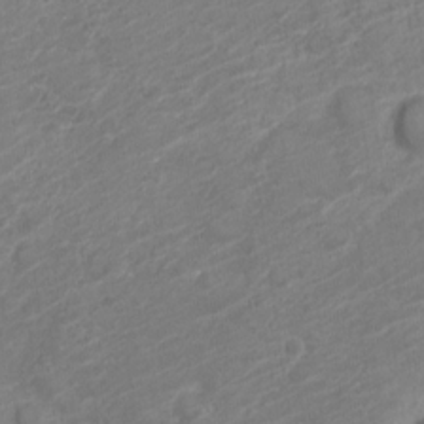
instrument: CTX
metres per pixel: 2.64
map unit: Nve
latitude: -19.4832
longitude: 106.3684
